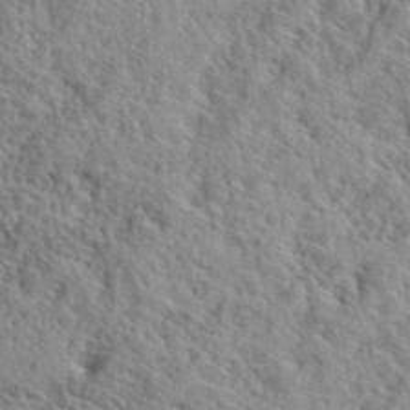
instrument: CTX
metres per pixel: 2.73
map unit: lHvf
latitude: 41.1970
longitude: -88.8002
